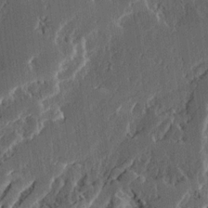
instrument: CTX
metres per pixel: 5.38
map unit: Ave
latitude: 14.5924
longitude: -137.3293
